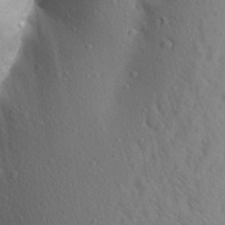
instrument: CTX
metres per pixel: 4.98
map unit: Aa
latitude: 24.7057
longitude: -148.2334
